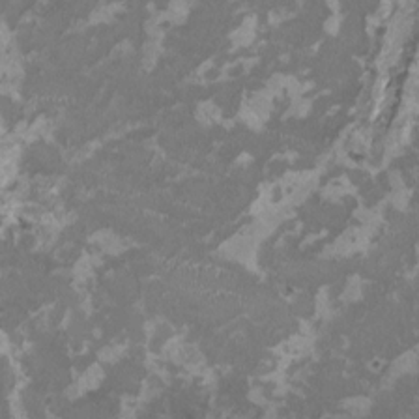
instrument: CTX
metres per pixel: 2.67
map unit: HNhu
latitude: 1.7071
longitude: -2.9324
